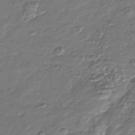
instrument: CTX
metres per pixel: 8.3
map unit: Nhu
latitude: -40.5763
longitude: -82.6490
